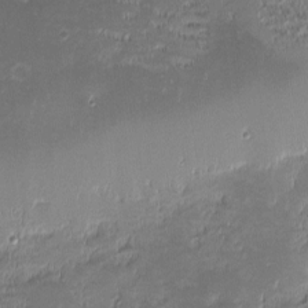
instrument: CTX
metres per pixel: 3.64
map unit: eHh
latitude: -2.3684
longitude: -85.8017
